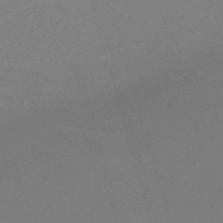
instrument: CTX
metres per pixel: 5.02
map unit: eHh
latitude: -62.1039
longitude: 50.8219
